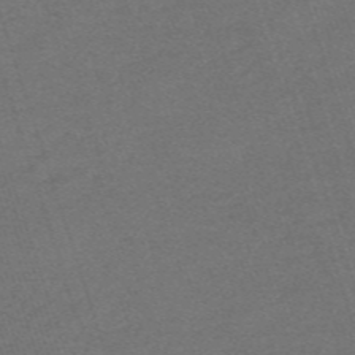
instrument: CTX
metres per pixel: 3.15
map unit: HNb
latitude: -55.8800
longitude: -44.6679
